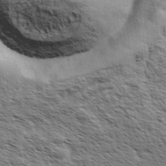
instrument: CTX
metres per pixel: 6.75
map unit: Hve
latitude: 31.5938
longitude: 149.7667
